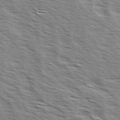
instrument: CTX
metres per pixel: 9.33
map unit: Ave
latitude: 14.6302
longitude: -102.9325
